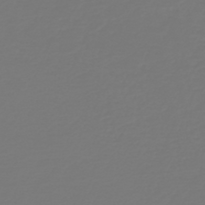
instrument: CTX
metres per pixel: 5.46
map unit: HNb
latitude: -46.0661
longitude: 51.8989
